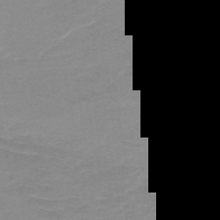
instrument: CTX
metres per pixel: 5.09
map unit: HNb
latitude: -49.2754
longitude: -45.2537
